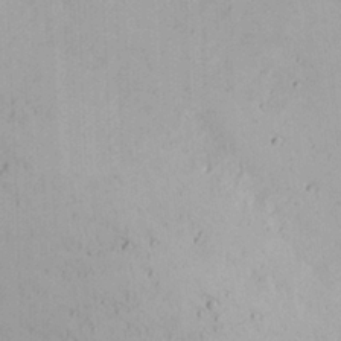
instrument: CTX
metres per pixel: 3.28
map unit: Nhu
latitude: 21.8395
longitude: -70.2144
